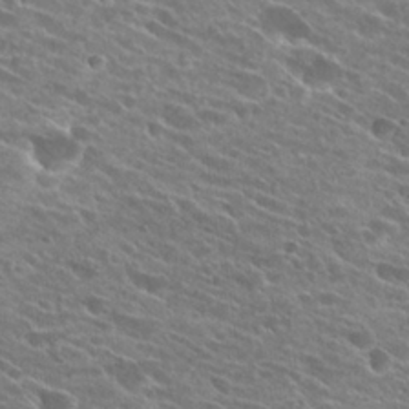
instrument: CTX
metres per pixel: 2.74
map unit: Hto
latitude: 25.2914
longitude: -41.8772
